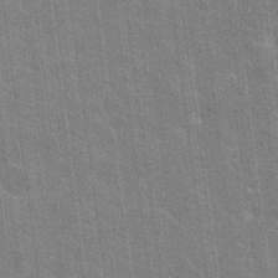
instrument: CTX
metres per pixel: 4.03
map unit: Nhu
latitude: 18.4790
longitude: -30.5168
